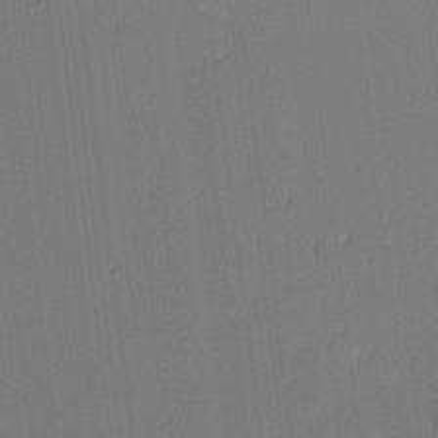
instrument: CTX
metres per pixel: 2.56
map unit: Ave
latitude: 13.0081
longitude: -107.1592
